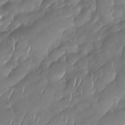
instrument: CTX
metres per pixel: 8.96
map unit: Nhu
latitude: -30.1039
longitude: -59.9150
